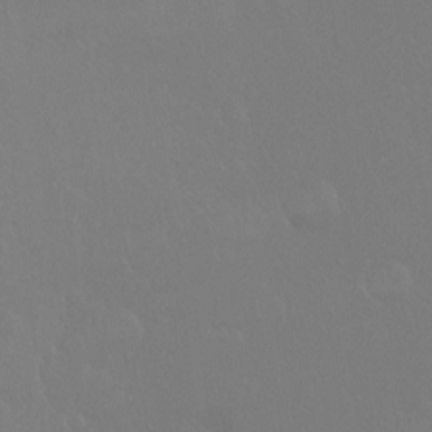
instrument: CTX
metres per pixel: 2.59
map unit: Ht
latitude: -7.5966
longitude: -29.6883
